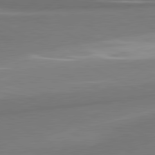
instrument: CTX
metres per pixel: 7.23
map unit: lApd
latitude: 81.0647
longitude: 167.2565
